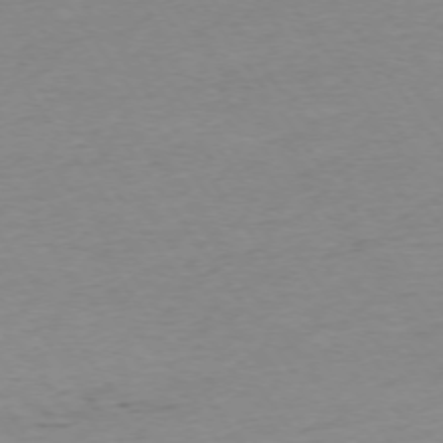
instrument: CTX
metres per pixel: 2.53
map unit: Ap
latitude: -74.5385
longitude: -85.3293
